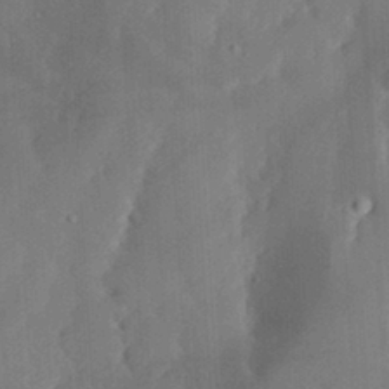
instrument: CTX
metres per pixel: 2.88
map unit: eHh
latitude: 30.2712
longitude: -82.0633
